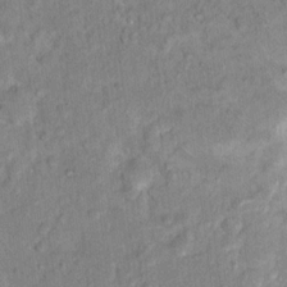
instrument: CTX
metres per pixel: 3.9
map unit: Hto
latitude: 14.3279
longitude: -37.8206
